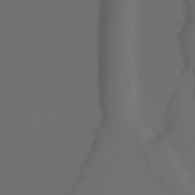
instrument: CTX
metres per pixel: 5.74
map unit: Aa
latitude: -7.2187
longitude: -72.4034
